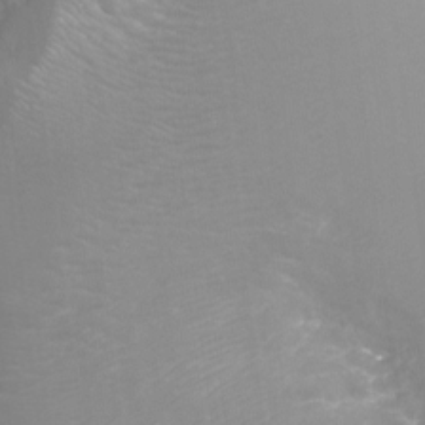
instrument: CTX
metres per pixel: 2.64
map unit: Nhu
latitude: -9.4454
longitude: -78.8569
